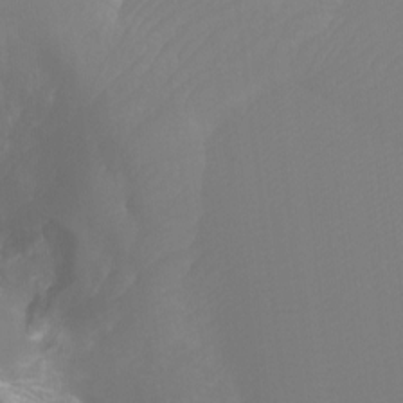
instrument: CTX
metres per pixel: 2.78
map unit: Ht
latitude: -7.0108
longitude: -30.8947
